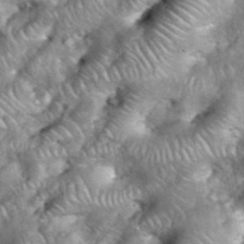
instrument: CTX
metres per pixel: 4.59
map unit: eHh
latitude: 38.8380
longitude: -56.8946
